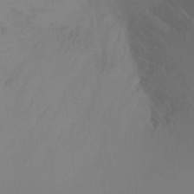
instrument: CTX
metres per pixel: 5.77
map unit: Ht
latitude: -16.5007
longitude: -48.1767
